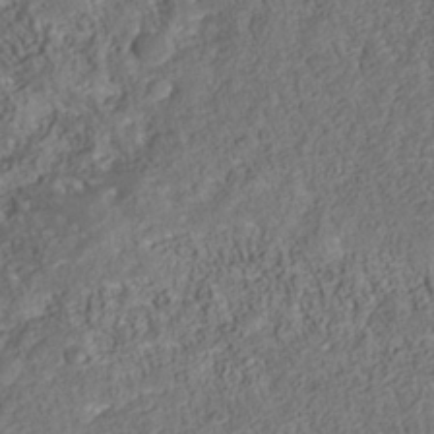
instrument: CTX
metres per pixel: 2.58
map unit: Nhu
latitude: -40.0094
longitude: -85.2537
